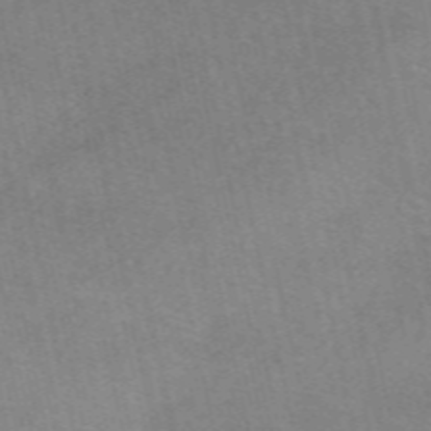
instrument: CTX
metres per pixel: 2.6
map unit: eAb
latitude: 51.3292
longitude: 108.0850
